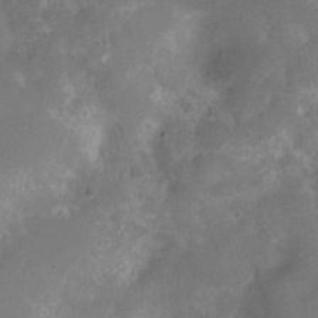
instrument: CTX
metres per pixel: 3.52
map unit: Ht
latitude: -10.9542
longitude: -20.6869
